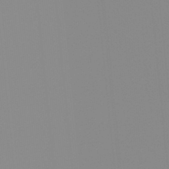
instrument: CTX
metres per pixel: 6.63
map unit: Ht
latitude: -13.8611
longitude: -51.0269
